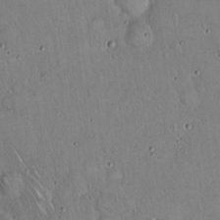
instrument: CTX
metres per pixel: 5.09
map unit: Hto
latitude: 16.5168
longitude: -59.1403
